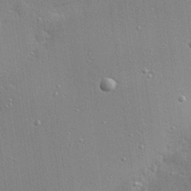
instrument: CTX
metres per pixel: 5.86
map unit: eHh
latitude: 24.9513
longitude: -89.1592
